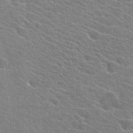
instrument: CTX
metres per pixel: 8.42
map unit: Hto
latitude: 25.0269
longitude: -40.8002
